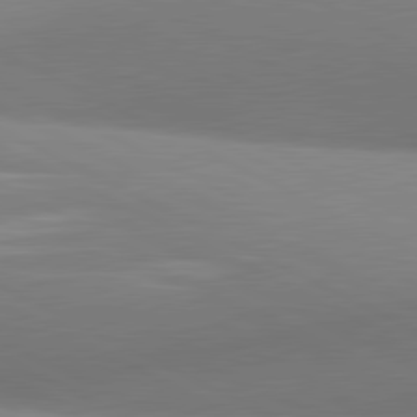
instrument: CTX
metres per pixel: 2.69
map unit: lApd
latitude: 81.1025
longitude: 134.8408
